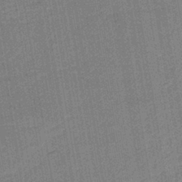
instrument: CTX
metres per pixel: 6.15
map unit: HNb
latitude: -35.7855
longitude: 59.2753
